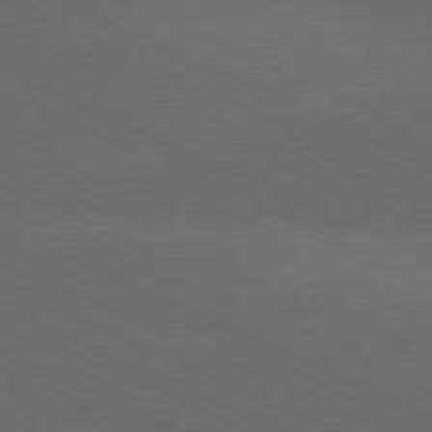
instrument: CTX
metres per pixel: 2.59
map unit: lApd
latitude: 81.4993
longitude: 148.2362
